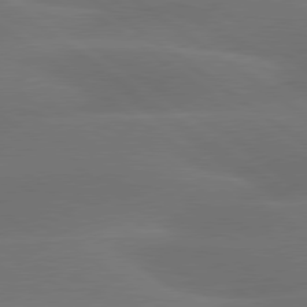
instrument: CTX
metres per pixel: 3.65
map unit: lApd
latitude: 79.7261
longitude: -89.8206
